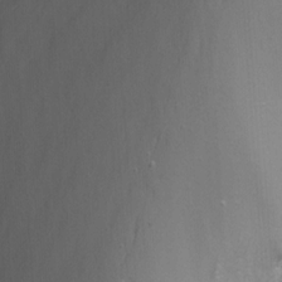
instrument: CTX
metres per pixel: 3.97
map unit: Nhu
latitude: -13.8611
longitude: -65.4427
